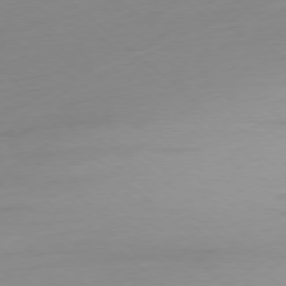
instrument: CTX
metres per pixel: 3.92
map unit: Ap
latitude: -78.2550
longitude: -67.2537
